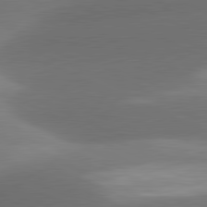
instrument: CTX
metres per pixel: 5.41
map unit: lApd
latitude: 81.2537
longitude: 130.1794
